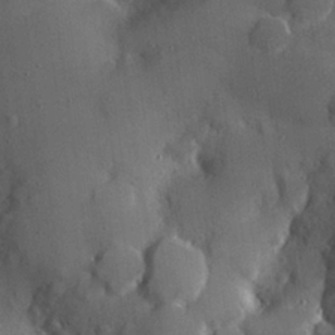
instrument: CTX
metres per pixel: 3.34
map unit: Hve
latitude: 25.0836
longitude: -91.8583
